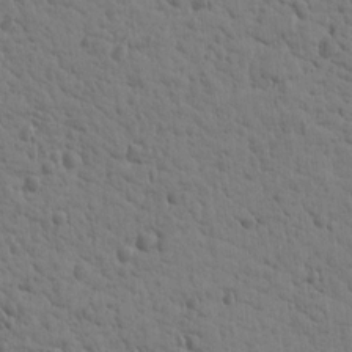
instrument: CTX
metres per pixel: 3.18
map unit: Htu
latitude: 2.1011
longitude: -178.4412
